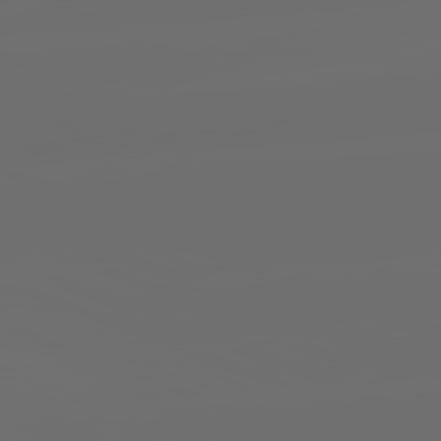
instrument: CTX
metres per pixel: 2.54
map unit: lApd
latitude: 82.1766
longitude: -165.1592
